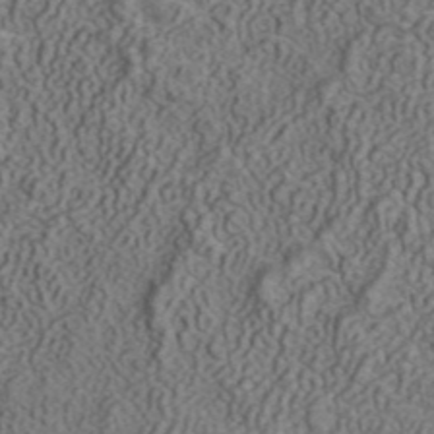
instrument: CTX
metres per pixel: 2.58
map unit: ANa
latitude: 42.1200
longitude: 30.7841
